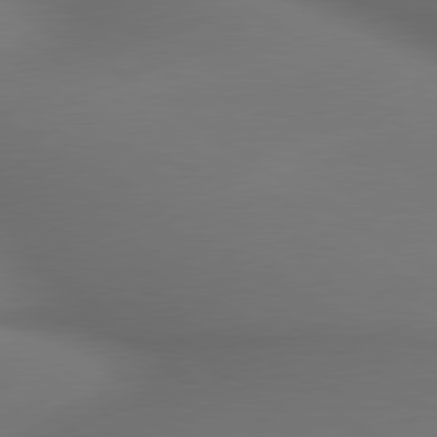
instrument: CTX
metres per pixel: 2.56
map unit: lApd
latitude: 79.8961
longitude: -174.0633
